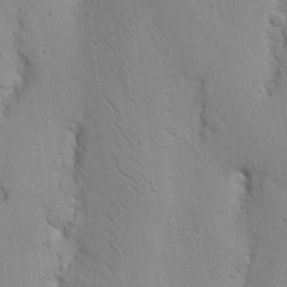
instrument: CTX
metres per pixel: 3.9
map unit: Nhu
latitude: 16.7435
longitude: -78.1011
